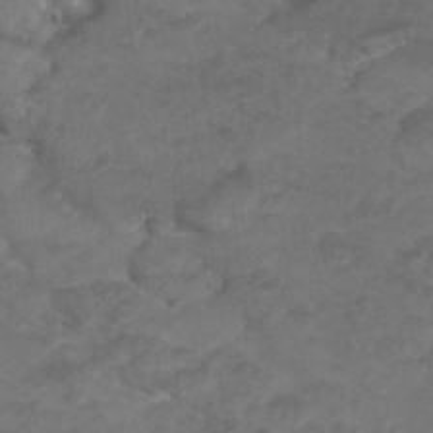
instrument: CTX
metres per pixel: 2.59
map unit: Nhu
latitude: 25.3670
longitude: -53.5371
